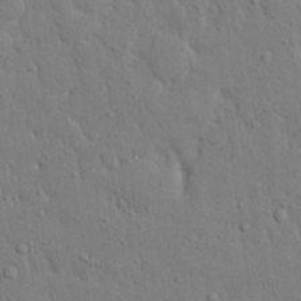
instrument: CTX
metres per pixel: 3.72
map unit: Ave
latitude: 17.9717
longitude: -141.1403
